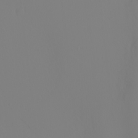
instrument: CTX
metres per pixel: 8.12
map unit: Nhu
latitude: -4.1794
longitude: -93.2915
